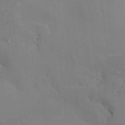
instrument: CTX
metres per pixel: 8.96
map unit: HNhu
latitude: 8.4601
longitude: -4.1200
